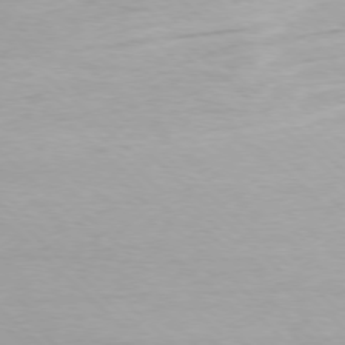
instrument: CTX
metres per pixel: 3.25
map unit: Ap
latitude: -77.7289
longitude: -64.1389
